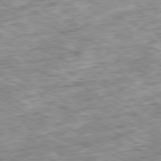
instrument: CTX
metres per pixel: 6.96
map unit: Ap
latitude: -80.8975
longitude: -87.4615
